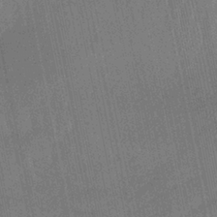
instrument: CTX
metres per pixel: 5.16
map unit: lHb
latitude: -33.7856
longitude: 66.9731
